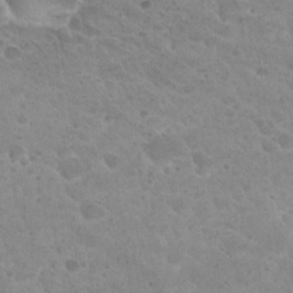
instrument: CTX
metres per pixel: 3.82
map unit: Hto
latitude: 26.7057
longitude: -35.7071
